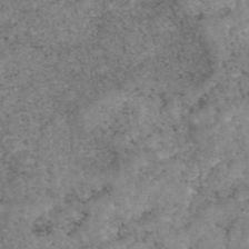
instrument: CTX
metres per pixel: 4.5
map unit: eAb
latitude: 48.8758
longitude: 121.3509
